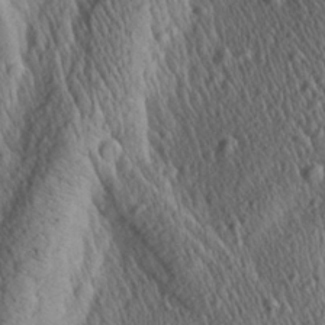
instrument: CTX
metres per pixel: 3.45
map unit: Aa
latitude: 27.8961
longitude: -140.7813
